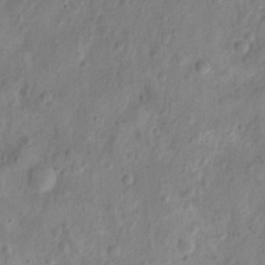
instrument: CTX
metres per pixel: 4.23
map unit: Hto
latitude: 13.2348
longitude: -38.5735
